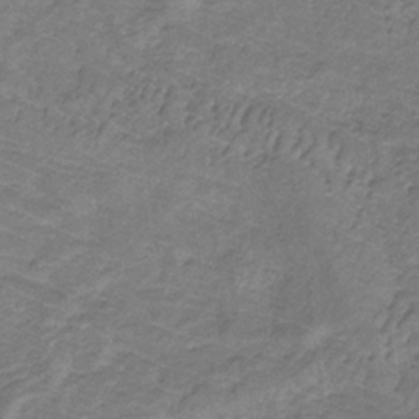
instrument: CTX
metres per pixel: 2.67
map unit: eHb
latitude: -32.0661
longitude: 67.0486
